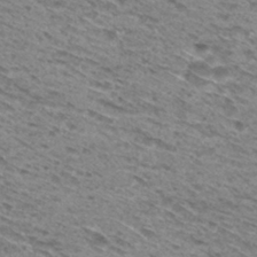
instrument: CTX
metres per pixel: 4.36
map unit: Hto
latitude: 30.1767
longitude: -46.0633
